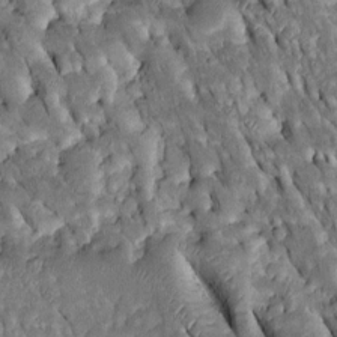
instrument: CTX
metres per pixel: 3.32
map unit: Htu
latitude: -0.7275
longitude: 148.4062
